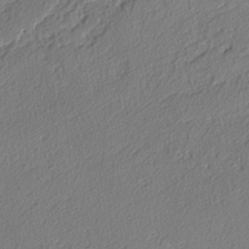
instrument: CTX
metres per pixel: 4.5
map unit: lAvf
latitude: -4.2928
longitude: -108.7435
